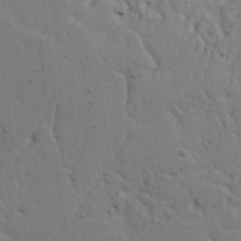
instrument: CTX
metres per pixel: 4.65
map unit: Aa
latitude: 18.5168
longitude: -125.9906
